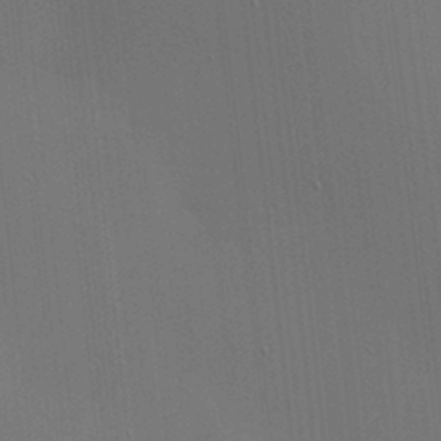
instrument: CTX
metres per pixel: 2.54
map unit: Ave
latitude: 18.3845
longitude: -139.3104
